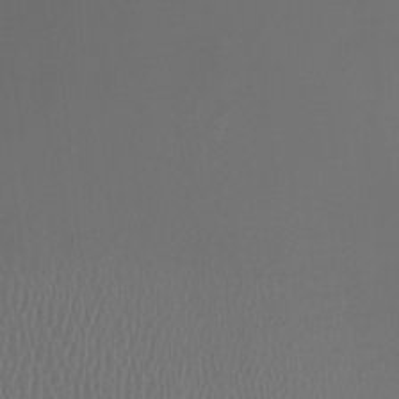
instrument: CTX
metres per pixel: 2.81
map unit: HNhu
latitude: 0.2522
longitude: -1.8394
